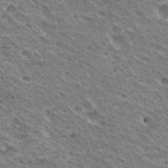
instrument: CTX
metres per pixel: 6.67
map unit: Hto
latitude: 31.3671
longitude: -42.8758
